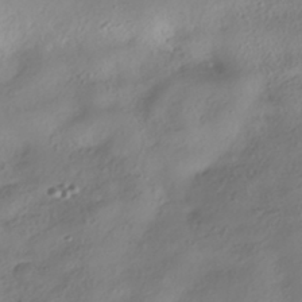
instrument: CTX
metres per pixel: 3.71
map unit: HNhu
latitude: -40.8975
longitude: 101.9745
